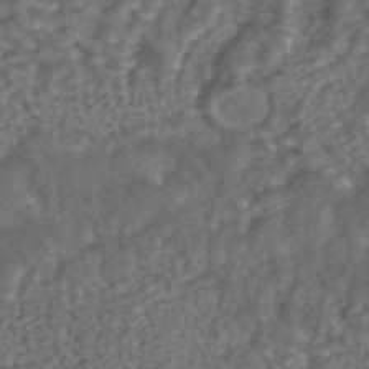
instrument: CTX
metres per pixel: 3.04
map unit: ANa
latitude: 43.9717
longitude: 24.6518
